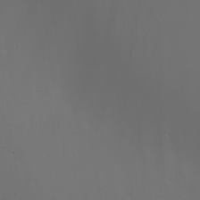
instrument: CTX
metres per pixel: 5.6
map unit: Nhu
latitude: -6.9163
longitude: -93.4804
